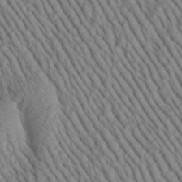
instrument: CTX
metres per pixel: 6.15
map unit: Htu
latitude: -1.5211
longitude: 173.7666
